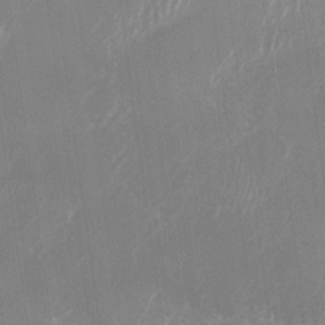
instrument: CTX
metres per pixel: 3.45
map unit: Nhu
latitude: -27.4832
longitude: -61.8583
